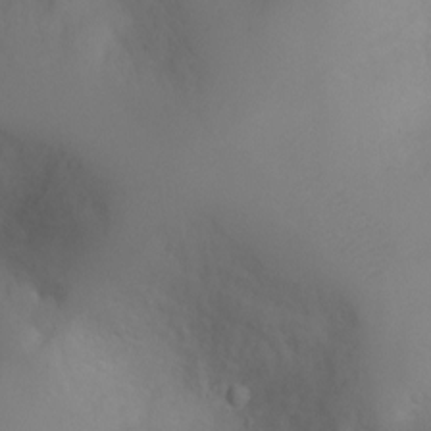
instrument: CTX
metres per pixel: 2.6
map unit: Ht
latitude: -2.5573
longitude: -24.6112
